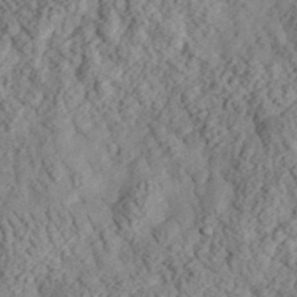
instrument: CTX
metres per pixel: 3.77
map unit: eHh
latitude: 36.3656
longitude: -79.3482
